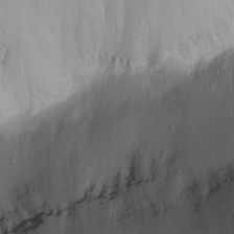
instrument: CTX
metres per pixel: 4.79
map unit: Nhu
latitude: 15.0648
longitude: -75.2159
